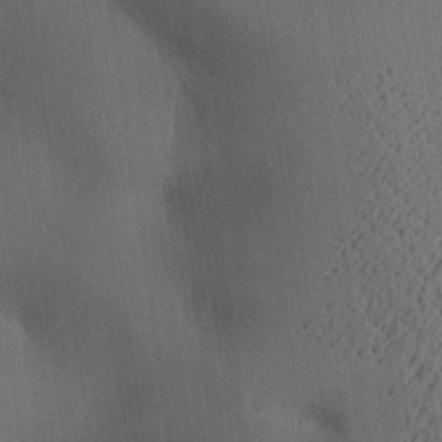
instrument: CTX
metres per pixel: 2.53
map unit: Aa
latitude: 26.6491
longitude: -137.7828
